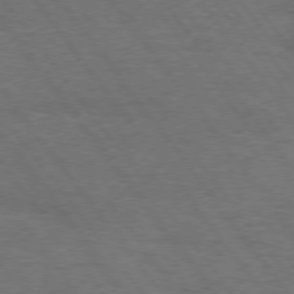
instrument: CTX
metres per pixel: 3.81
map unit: Hpe
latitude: 74.7435
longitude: -141.4993
